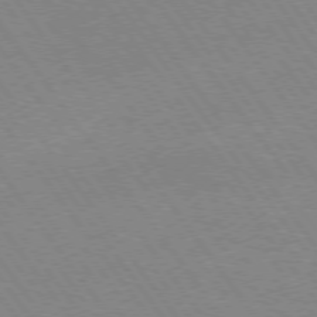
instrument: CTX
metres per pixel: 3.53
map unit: Hpe
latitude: 74.3656
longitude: -141.4237
